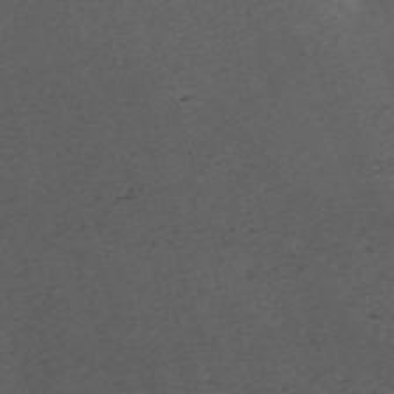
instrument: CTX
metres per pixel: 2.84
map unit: Nve
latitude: -59.6532
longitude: 64.8786
